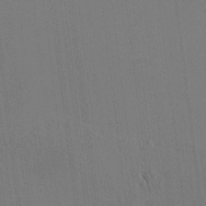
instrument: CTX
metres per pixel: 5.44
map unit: HNhu
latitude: 7.9339
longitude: 15.6533
